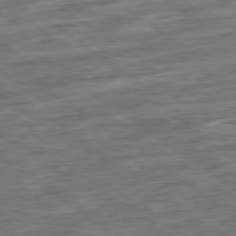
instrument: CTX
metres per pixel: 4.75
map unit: Ap
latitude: -79.4076
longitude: -49.2915
